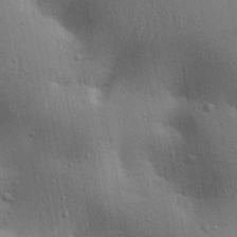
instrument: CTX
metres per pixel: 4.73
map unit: lAa
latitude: 20.2145
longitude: -138.8002
